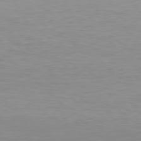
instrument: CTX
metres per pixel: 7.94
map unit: Hpe
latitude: 78.4601
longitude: -140.7057
